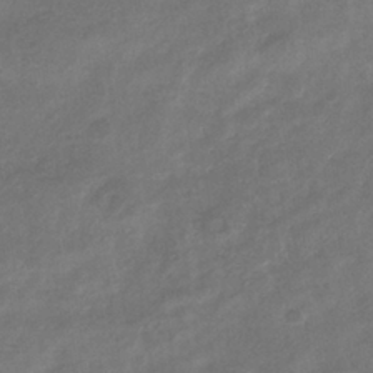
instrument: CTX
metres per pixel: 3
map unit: eHb
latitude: -35.9556
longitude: 81.5588
